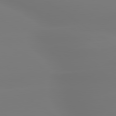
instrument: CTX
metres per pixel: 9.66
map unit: lApd
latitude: 79.6505
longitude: -136.6680
